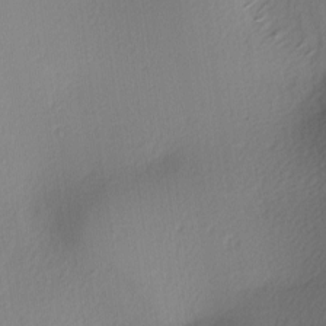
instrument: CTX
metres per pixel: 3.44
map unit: lAa
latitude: -6.0661
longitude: -123.5371
